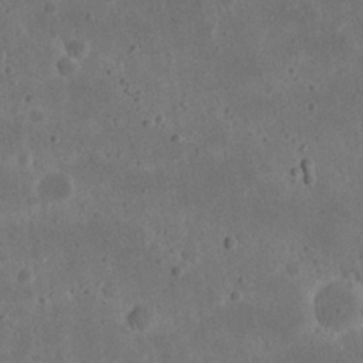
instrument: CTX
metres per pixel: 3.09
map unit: eHh
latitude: 22.0822
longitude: -68.1767
